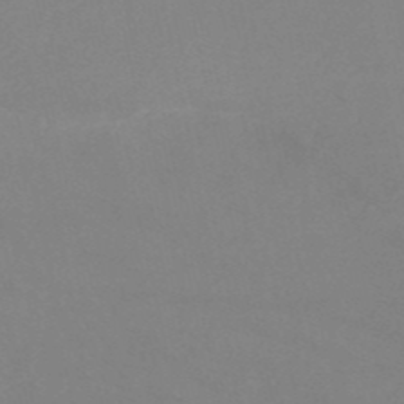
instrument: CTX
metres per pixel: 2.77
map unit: HNb
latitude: -52.4818
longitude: -51.4426
